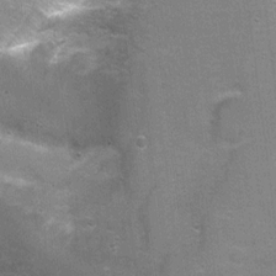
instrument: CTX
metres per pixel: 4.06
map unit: Nhu
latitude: 2.3089
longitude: -17.6882
